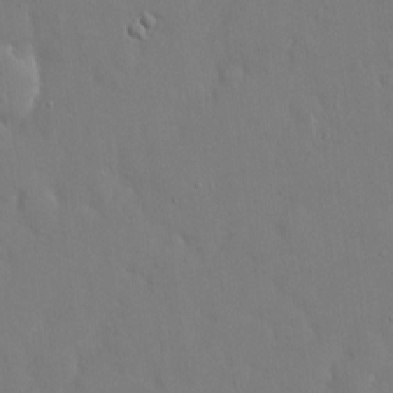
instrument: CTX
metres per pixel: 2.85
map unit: eHh
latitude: 14.8758
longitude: -71.2348
